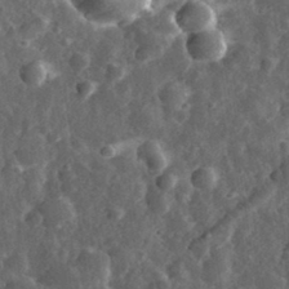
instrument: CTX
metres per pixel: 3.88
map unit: eHh
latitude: 32.9703
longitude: -79.1403
